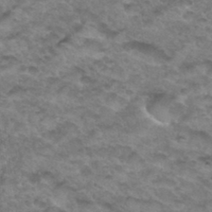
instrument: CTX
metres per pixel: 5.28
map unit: Hto
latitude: 33.9339
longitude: -48.5546
